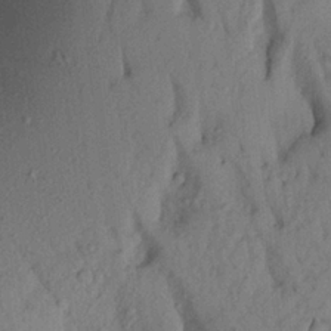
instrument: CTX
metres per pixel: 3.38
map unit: Aa
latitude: 21.3860
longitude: -147.7828
